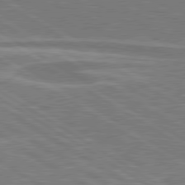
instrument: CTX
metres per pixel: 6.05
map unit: lApd
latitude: 79.5560
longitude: -123.6316
